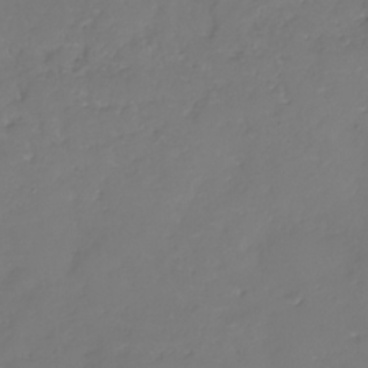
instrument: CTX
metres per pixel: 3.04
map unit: Nhe
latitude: -32.8597
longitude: -93.5938
